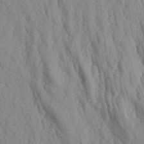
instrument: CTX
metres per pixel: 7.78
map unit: Aa
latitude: 20.4790
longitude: -143.5182
